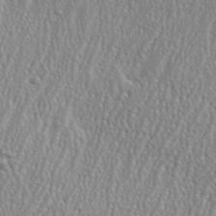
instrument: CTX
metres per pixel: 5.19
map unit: eHh
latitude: 35.2914
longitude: -132.4034
